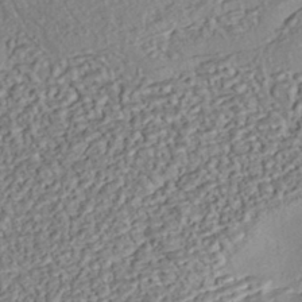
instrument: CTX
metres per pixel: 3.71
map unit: eHh
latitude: -43.4265
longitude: 121.3320
